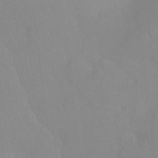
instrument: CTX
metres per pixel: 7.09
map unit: Ht
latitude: -8.3306
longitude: -33.9906
